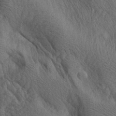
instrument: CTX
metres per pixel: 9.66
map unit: lAa
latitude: 21.3293
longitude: -138.4601
